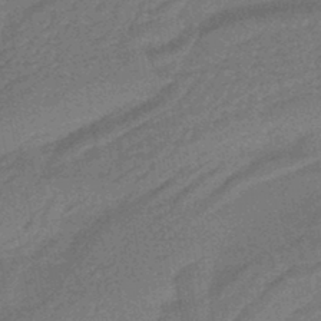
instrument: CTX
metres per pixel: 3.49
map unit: HNhu
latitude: -45.5210
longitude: 91.2565
